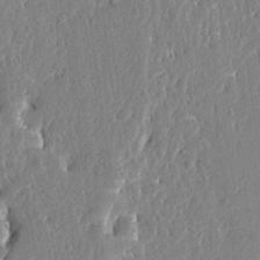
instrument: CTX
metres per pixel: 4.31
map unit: Ave
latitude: 12.8758
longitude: -137.1592
